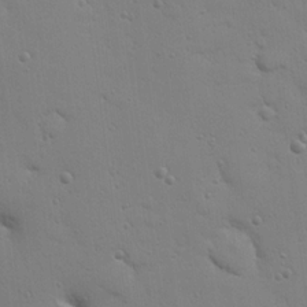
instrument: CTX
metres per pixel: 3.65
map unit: Nhu
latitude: 18.1011
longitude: -78.7435
